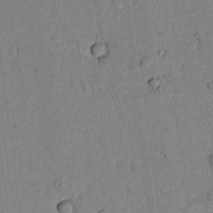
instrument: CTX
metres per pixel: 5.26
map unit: lAvf
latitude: 5.7827
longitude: 169.2565
